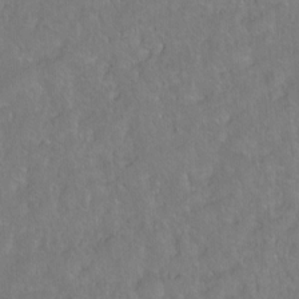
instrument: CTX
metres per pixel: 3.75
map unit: Hto
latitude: -6.8408
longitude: -37.6694
